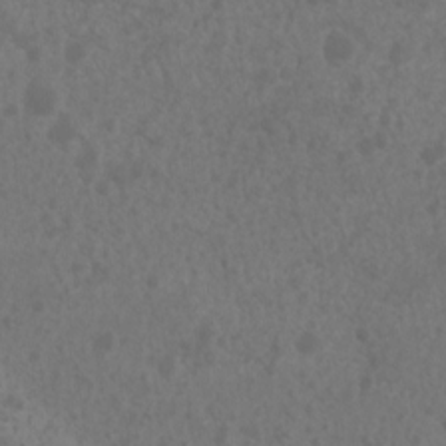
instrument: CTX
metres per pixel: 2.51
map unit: Nhu
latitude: 6.5924
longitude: -19.4804
